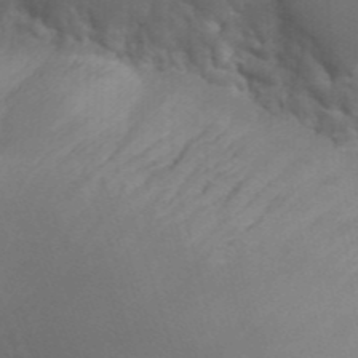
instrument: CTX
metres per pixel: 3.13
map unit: Hto
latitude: 23.0269
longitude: -36.4412
